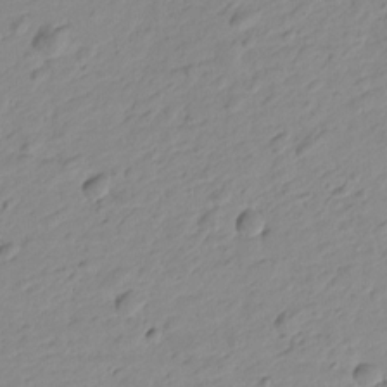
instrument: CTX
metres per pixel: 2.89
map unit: Htu
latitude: -0.1039
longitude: -175.4993
